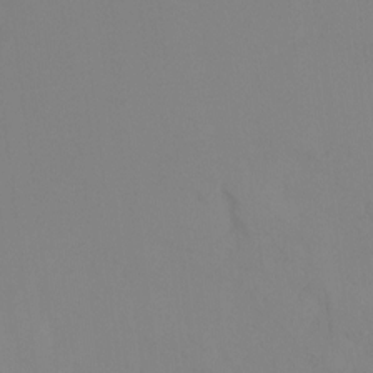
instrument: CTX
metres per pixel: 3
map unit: Ht
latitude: -10.1417
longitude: -33.0081
